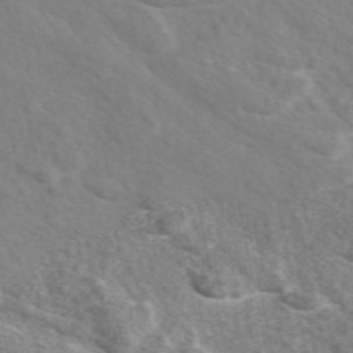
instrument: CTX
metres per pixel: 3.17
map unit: eAb
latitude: 48.4790
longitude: 119.5777
